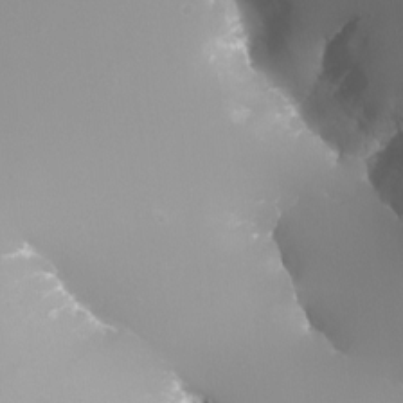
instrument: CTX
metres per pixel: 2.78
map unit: Nhu
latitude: -7.7288
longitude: -75.9717
